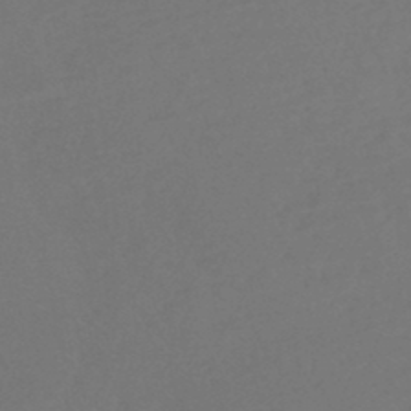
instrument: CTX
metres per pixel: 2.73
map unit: lHb
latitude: -47.6155
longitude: 65.8800
